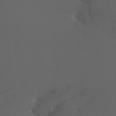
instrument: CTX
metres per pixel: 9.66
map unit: Ht
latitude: -10.2362
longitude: -45.6883
